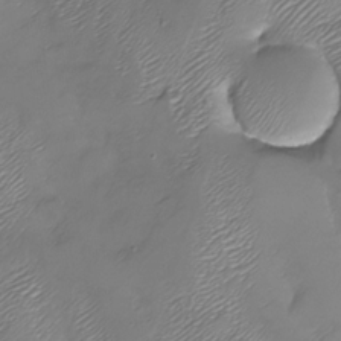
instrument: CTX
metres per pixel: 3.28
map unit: Nhu
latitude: -28.0472
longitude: -60.1200
